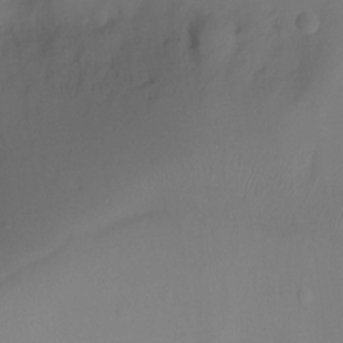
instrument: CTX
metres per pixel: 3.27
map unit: Ht
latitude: -4.8786
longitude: -26.3467
